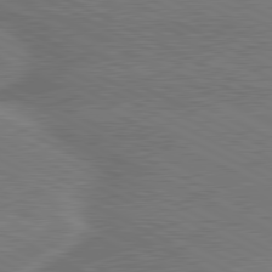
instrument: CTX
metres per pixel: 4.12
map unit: lApd
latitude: 80.9703
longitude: 141.4265
